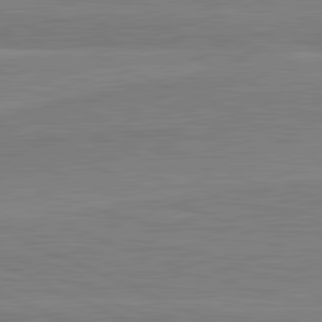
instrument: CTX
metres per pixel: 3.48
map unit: lApd
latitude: 81.8583
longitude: -172.4412
